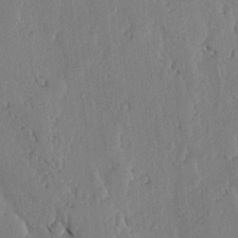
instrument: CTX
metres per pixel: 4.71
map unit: lAvf
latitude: -5.1620
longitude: -113.8205
